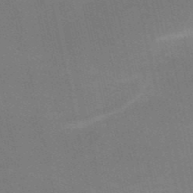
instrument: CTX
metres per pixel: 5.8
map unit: HNb
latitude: -51.8989
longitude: -45.3670
